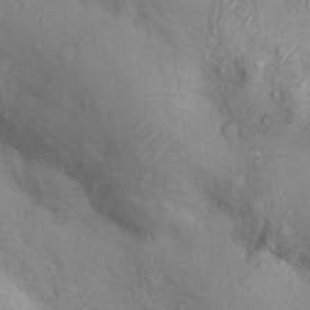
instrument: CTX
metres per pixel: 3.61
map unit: Nhu
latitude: 10.9703
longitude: -26.3467
